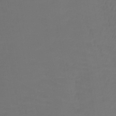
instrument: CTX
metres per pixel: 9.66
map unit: lHb
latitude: -43.0108
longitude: 65.9178
